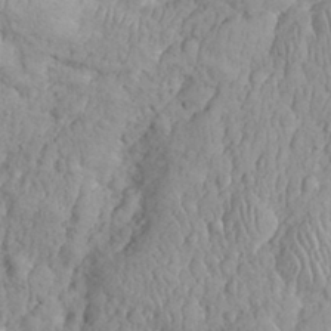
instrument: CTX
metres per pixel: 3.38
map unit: eHh
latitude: 32.8947
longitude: -65.0080
